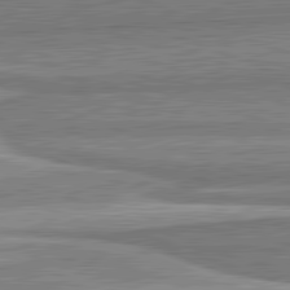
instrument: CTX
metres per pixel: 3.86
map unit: lApd
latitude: 82.2144
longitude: 167.9367
